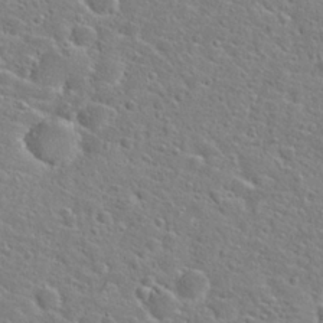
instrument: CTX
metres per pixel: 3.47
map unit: Hto
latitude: 25.0647
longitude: -47.9339
